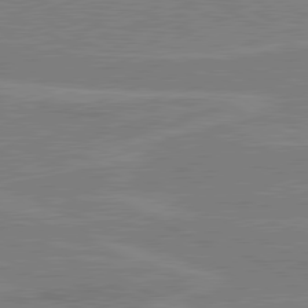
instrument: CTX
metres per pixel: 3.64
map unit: lApd
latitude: 80.5546
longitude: 121.5777
